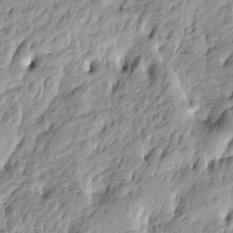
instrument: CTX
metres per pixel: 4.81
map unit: Htu
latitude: -4.0661
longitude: -176.5168
